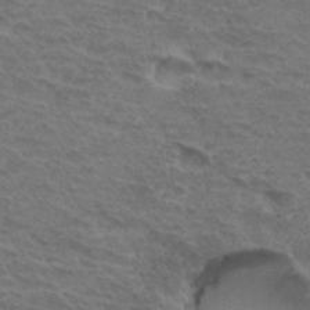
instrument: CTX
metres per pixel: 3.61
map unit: Hto
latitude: 33.2915
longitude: -45.8205
